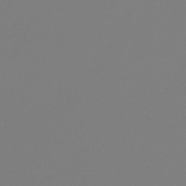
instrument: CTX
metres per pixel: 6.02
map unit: lHb
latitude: -46.6707
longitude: 72.3117
